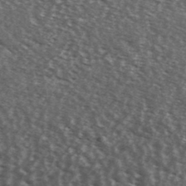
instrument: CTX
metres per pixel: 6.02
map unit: Ave
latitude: 39.4993
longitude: -108.5356
